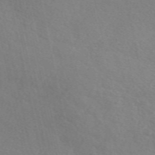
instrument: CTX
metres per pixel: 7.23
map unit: eAb
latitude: 50.9324
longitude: 117.1620
